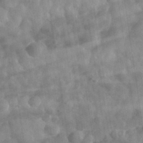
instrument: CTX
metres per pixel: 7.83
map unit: eHh
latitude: 33.2726
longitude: -78.4601
